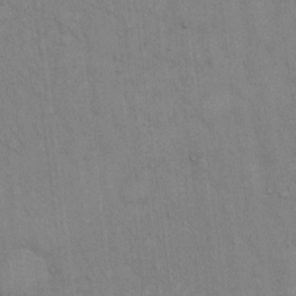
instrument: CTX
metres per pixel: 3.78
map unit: Hto
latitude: 12.4979
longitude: -61.0080
